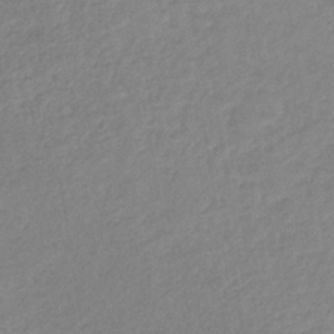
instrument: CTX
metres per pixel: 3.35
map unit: lHb
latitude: -36.8030
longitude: 68.4629
